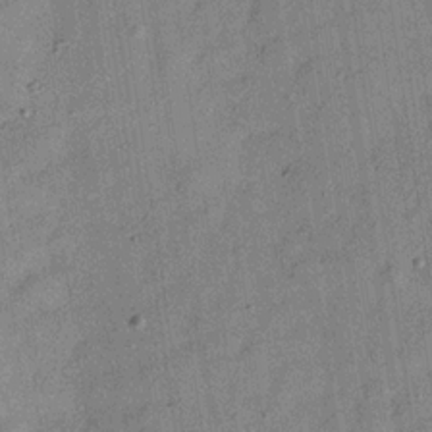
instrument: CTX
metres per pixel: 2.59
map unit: Hve
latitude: -31.5399
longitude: 92.1417
